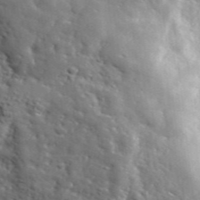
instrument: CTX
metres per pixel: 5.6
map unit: lHvf
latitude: 36.3467
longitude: -86.7435
